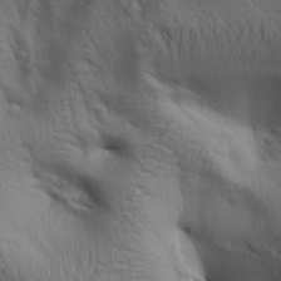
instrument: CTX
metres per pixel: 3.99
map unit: Aa
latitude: 27.8017
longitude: -138.7624
